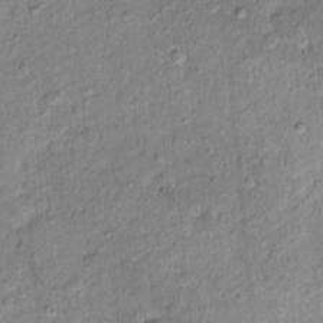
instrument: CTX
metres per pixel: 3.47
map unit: Ht
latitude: 11.8772
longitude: -38.1389
